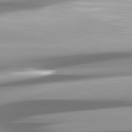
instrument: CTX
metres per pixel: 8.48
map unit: lApd
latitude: 81.9528
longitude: -147.6127
